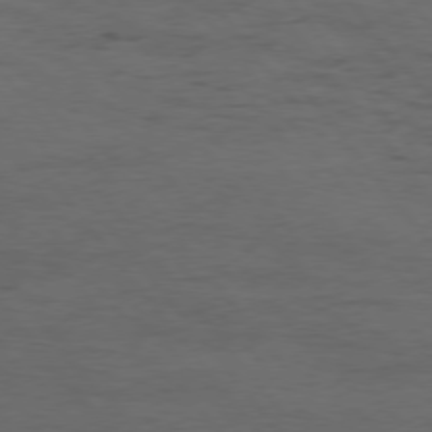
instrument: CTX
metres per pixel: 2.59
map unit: Hpe
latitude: 75.3104
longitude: -145.4993
